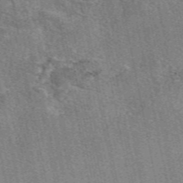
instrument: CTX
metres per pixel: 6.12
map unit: eAb
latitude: 49.2726
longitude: 104.9352
